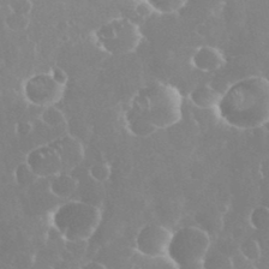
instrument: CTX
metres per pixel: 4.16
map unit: eHh
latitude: 35.3670
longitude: -58.9892
